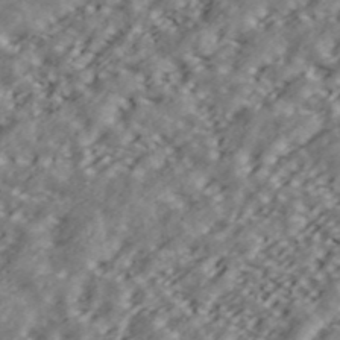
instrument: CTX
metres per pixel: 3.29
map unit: ANa
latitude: 43.4993
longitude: 47.3131
